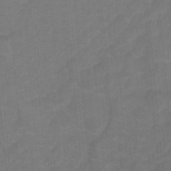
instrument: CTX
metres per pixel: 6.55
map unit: Hto
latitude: 4.8758
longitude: -31.1026
